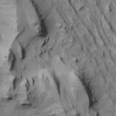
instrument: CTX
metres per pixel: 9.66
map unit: Htu
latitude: -2.8030
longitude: 149.8990
